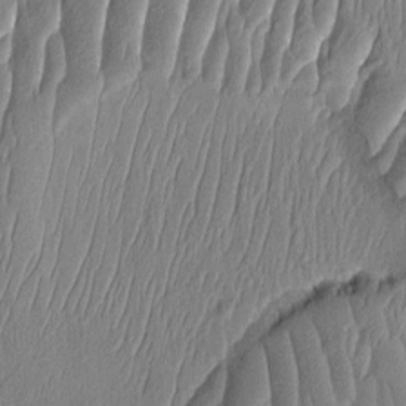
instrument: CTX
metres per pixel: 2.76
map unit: Aa
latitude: 8.8002
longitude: -131.3104
